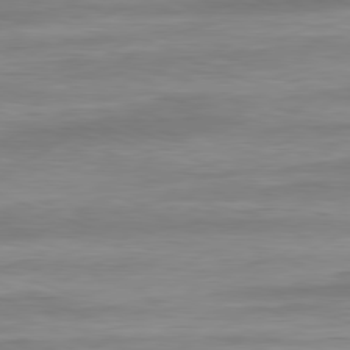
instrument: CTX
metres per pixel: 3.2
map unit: Ap
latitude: -81.5399
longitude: -79.7261
